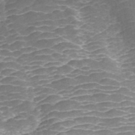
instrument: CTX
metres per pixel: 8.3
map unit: ANa
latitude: 44.7058
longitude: 39.2187
